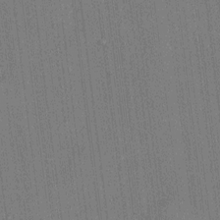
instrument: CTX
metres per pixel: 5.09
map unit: Htu
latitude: -6.9163
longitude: 176.3684
